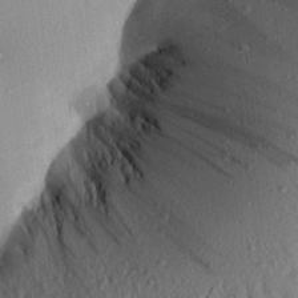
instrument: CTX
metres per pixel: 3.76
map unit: Aa
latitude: 21.7828
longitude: -147.9339
